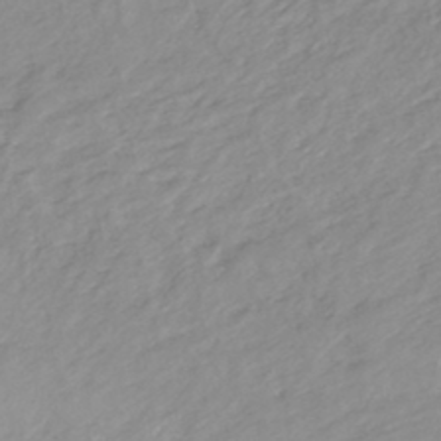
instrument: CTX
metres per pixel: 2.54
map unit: HNhu
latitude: -44.5574
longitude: 95.1620
